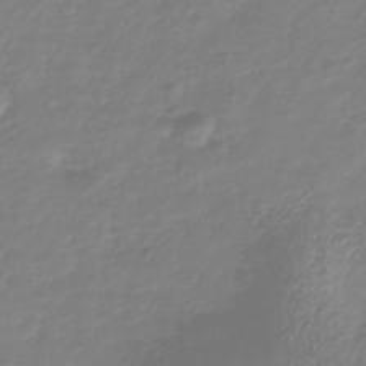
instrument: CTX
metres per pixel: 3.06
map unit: Nhu
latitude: -41.5021
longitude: -84.4790
